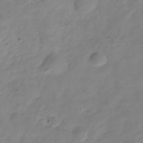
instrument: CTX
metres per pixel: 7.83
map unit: Hve
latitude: -33.8234
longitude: 90.5574
